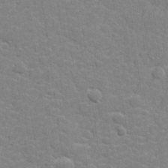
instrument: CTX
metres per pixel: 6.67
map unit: lHvf
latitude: 24.3656
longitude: 142.3873
